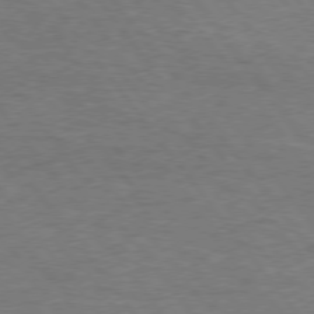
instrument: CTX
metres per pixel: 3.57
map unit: Hpe
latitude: 75.0458
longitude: -151.0269
